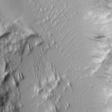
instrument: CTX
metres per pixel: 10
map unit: Aa
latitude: 7.8016
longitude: -129.4237
